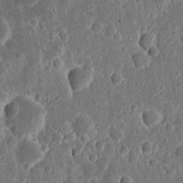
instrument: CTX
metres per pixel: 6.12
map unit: Nhu
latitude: 13.4427
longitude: -73.8962
